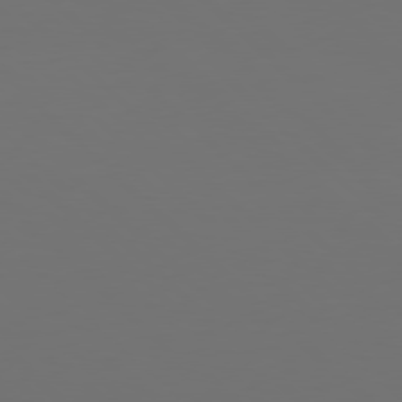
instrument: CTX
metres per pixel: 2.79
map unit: Hpe
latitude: 77.5749
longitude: -168.2712
